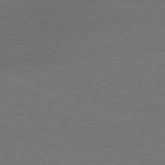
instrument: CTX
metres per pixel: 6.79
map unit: Ap
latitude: -81.0676
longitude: -74.4412
